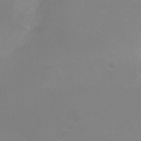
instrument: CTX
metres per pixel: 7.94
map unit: Nhe
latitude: -19.8422
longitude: 143.5777
